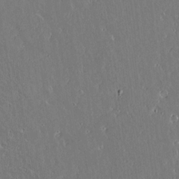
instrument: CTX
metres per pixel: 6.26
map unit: lAvf
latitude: 14.3657
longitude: -128.5357
